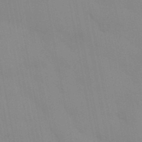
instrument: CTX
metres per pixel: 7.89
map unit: Aa
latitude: 32.4790
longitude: -146.1389
